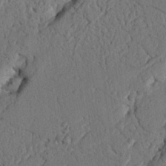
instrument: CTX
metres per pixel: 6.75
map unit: Nhu
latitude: 21.2726
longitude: -76.0633
